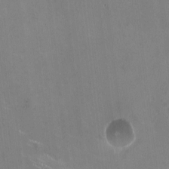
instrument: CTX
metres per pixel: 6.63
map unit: HNhu
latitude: -1.0109
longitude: -2.6679
